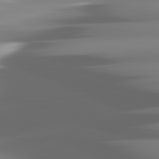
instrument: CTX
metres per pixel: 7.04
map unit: lApd
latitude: 82.4412
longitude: -143.4238
